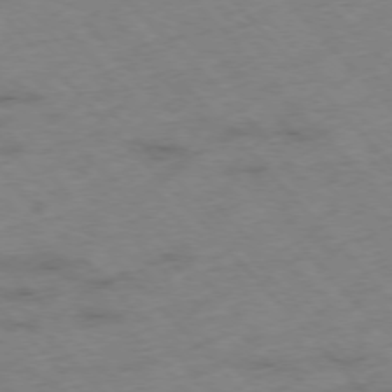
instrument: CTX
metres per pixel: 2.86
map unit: Hpe
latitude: -76.4818
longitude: -17.2537
